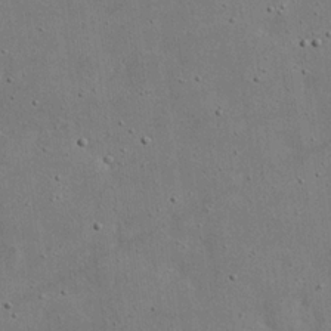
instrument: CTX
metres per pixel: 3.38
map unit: eHh
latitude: 20.6302
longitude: -71.8205
